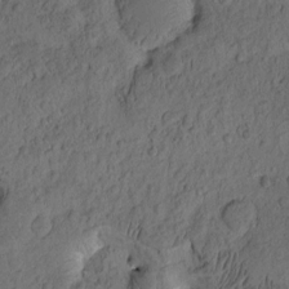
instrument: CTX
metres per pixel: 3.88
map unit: eHh
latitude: -2.2928
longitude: 17.1243
